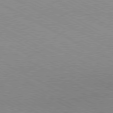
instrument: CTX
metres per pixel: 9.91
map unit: Hpe
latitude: -81.0676
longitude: 16.9920
